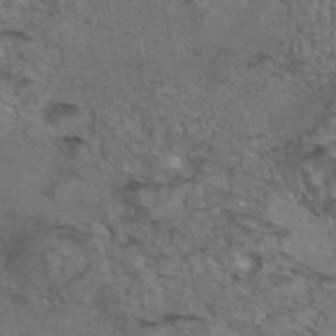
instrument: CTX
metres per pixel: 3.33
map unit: eAb
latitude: 43.5182
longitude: 104.4440
